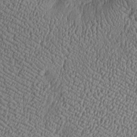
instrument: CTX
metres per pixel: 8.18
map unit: Htu
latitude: -7.5588
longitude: 157.3887
